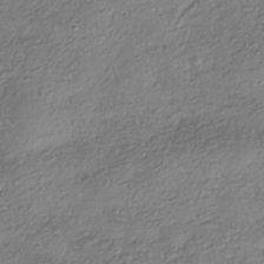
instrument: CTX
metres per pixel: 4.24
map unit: HNhu
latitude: -41.1242
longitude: 107.0298
